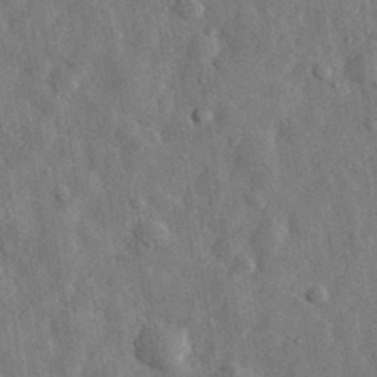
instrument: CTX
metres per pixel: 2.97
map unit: eHh
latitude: 31.4994
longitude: -74.3278
